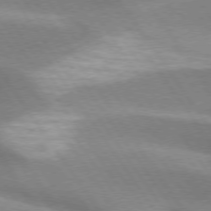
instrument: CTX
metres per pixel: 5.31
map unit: lApd
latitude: 75.0081
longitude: -63.5371
